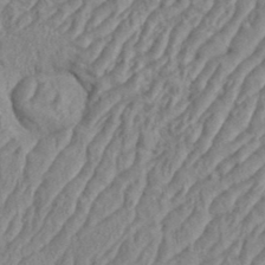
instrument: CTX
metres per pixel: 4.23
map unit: eHh
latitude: 36.5357
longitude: -137.5182
